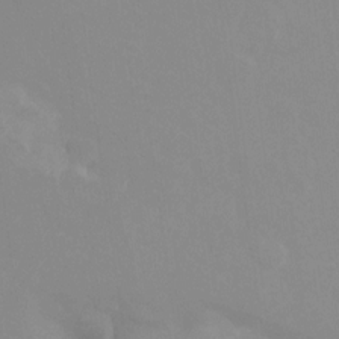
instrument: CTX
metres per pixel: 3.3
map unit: Ht
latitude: -13.4643
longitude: -58.6302
